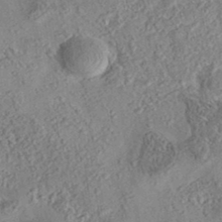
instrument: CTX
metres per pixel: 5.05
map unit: eAb
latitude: 35.9528
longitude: 108.3873
